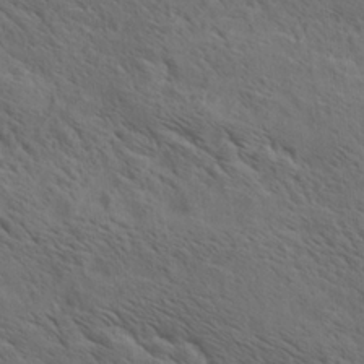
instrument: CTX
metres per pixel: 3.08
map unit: lAa
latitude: 19.8394
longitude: -139.5371
